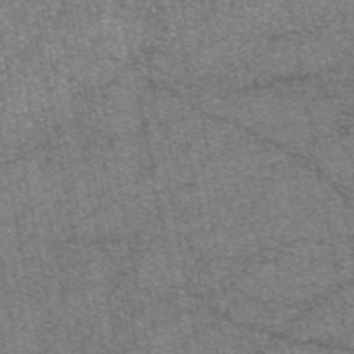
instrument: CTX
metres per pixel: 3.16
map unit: eAb
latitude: 47.4616
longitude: 106.7841
